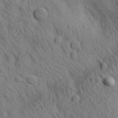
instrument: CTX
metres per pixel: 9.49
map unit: lAa
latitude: 21.3104
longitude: -138.7057
